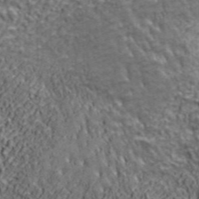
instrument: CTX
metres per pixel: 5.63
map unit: ANa
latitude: 43.7639
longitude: -86.1200
